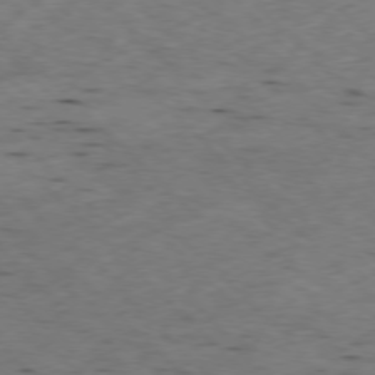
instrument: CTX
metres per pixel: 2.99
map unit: Ap
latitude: -77.7100
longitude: -61.4615
